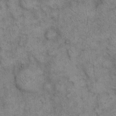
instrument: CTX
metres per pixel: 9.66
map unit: eHh
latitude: 15.7450
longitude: -66.0255
